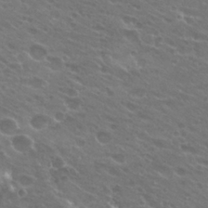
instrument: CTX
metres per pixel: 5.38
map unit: Hto
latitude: 25.3859
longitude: -37.3293
